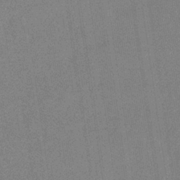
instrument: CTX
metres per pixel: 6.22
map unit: lHb
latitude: -35.0675
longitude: 73.1242
